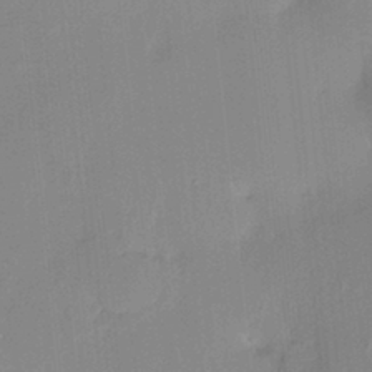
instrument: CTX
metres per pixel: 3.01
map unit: HNhu
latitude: 4.2145
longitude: 14.1984
